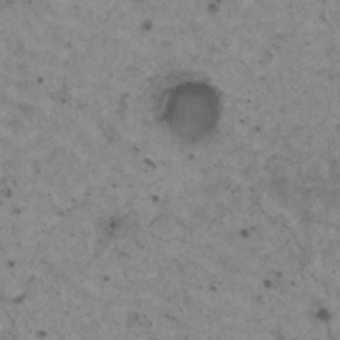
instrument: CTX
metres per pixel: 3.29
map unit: HNhu
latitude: 3.4048
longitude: 4.4440
